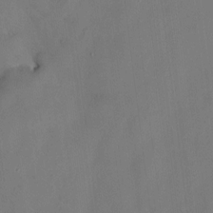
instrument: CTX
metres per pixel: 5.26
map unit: HNhu
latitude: 7.5938
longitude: 3.2753
